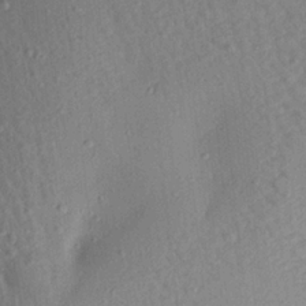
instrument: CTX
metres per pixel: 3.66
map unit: Aa
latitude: 21.4238
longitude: -147.6883
